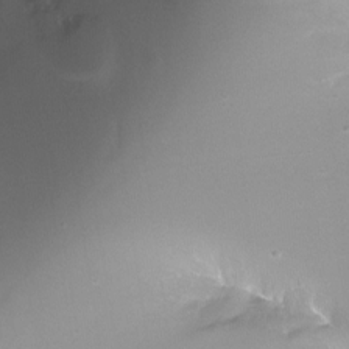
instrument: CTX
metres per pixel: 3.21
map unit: Ht
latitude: -12.2740
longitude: -45.2915
